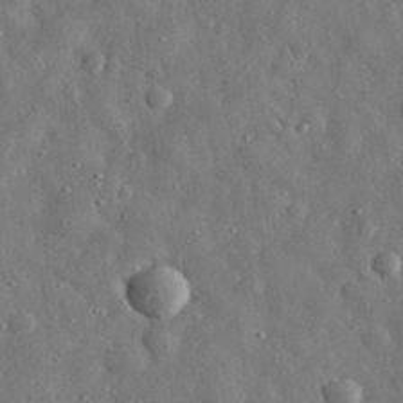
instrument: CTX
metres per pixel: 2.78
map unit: eHh
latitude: 30.9136
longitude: -74.5735
